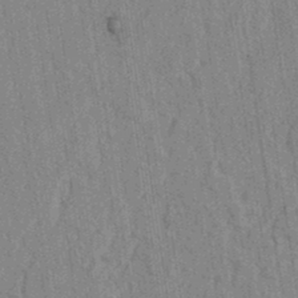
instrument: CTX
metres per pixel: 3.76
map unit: lAvf
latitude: 5.7261
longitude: 164.5574
